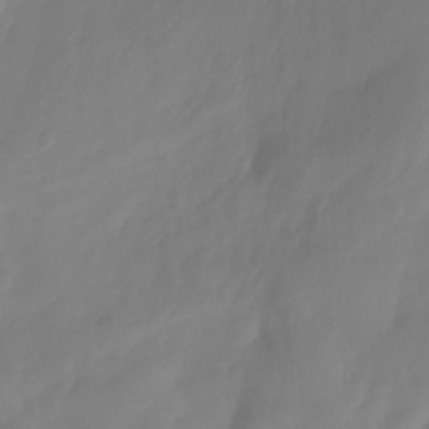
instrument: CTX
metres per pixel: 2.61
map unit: Nhu
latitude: -11.7478
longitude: -64.9136
